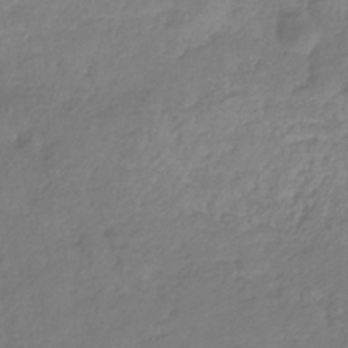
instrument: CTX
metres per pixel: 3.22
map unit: eHb
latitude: -29.6533
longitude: 66.6896
